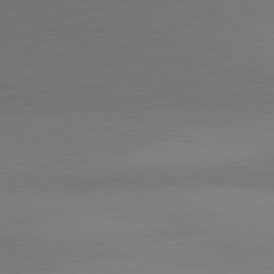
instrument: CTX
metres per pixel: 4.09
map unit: lApd
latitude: 80.7246
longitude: 130.6707
